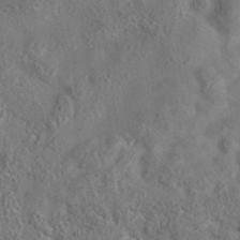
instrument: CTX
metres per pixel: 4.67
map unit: eAb
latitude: 35.9150
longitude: 111.1998
